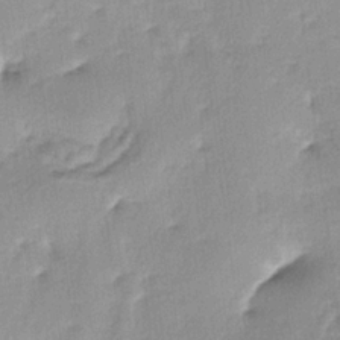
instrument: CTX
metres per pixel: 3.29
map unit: lAa
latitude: -4.7841
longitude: -125.0081
